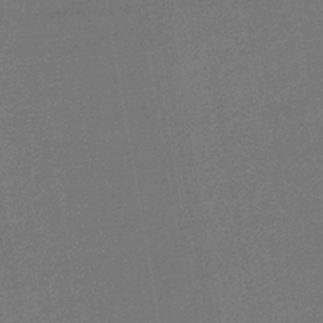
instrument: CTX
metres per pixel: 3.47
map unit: lHb
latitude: -44.9731
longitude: 65.0109
